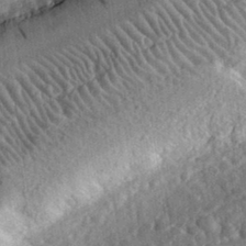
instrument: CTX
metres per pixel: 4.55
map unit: lHvf
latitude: 35.0080
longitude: -87.2537
